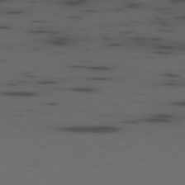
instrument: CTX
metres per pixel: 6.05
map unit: Ap
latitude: -78.4062
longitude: -61.4804
